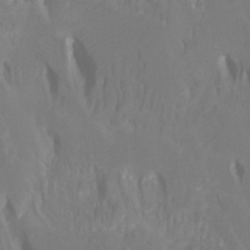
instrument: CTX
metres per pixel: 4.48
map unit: Htu
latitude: -7.6344
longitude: -47.8584
